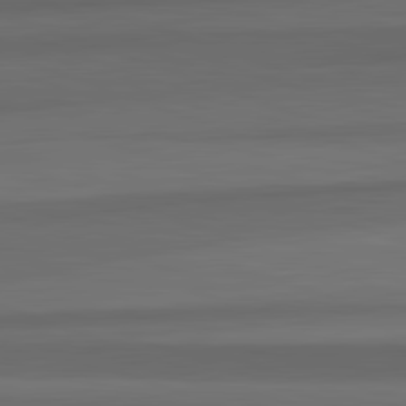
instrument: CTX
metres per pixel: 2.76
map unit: lApd
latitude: 82.7624
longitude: 176.1984
